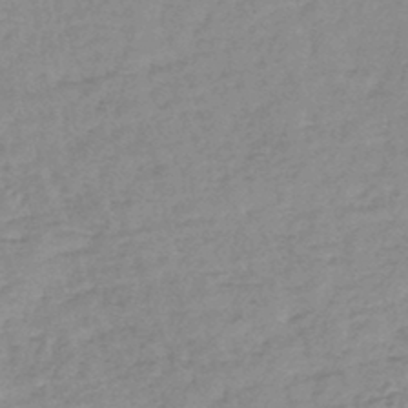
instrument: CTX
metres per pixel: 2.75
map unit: lHb
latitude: -44.1039
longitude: 74.5196
